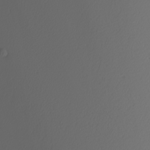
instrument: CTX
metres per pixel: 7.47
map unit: Nhu
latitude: -6.3117
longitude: -93.7260
